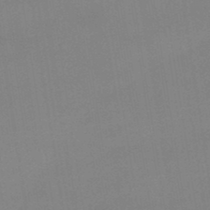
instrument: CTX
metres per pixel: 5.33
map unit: lHb
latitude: -48.2362
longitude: 67.7855
